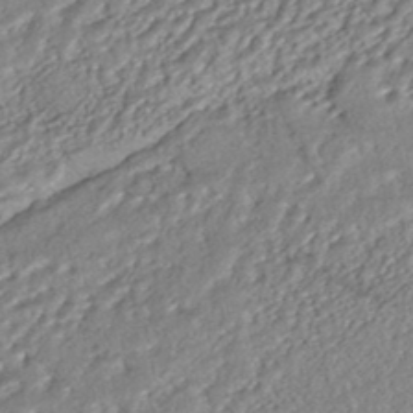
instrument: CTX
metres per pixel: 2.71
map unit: HNhu
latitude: -44.8975
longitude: 104.1417
